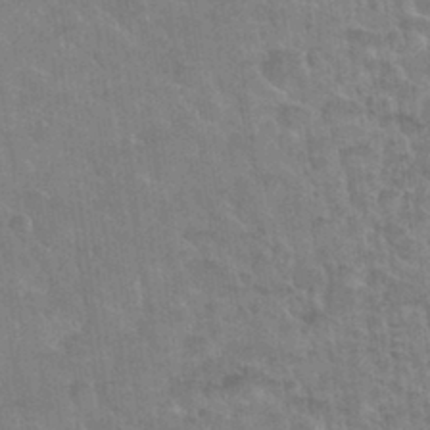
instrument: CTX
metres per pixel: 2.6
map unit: Nhu
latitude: 31.7072
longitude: -51.6693
